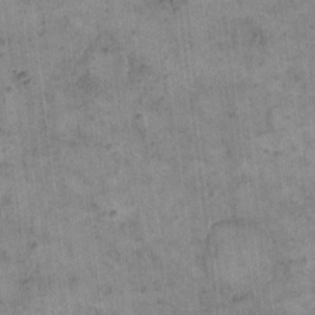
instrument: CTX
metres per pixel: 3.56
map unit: eHh
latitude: 14.6680
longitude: -66.6301
